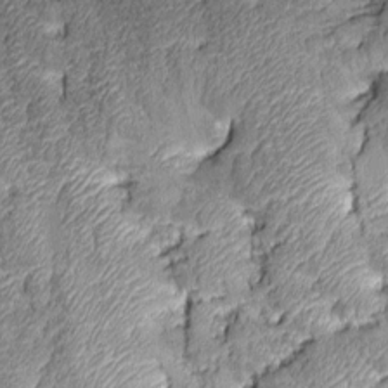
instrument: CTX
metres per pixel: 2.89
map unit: Aa
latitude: 7.2159
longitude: -128.2522
